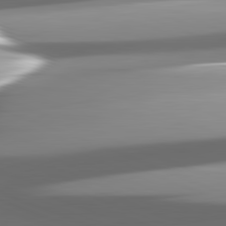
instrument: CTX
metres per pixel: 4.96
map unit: lApd
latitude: 82.2900
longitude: -147.3860
